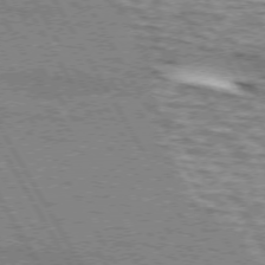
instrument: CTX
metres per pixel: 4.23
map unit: lApd
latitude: 73.0081
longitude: -55.4048
